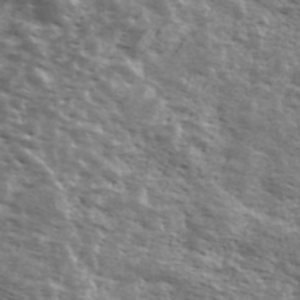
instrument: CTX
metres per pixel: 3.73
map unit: Ave
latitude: 40.1388
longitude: -109.8772
